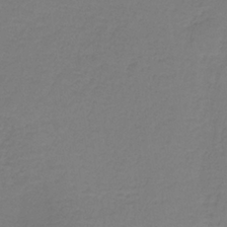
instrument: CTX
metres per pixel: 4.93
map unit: HNb
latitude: -35.9745
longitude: 53.9178
